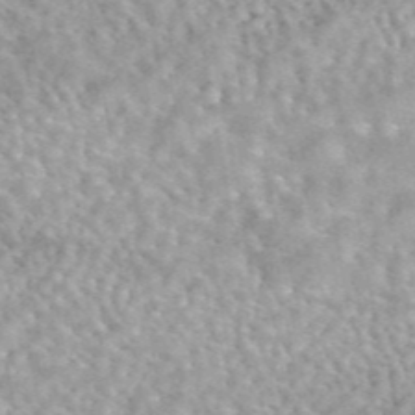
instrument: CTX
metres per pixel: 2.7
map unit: eAb
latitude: 44.2333
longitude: 109.1242
